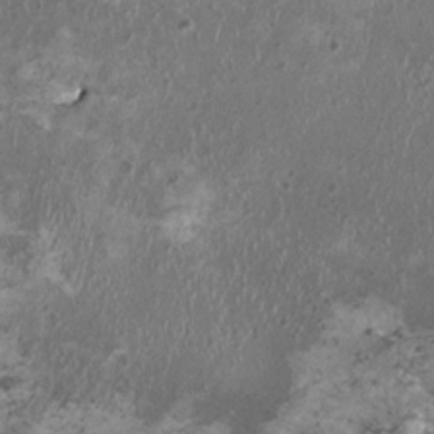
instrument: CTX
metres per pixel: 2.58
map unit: HNhu
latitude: 0.1011
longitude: 1.6344
